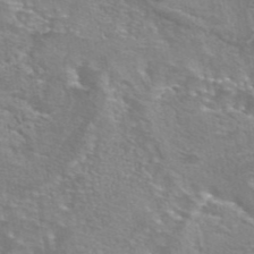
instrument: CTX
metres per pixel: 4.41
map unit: eAb
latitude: 44.7057
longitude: 103.9178
